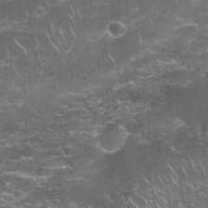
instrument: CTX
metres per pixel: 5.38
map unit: Nhu
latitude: 27.7072
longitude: -61.2915
